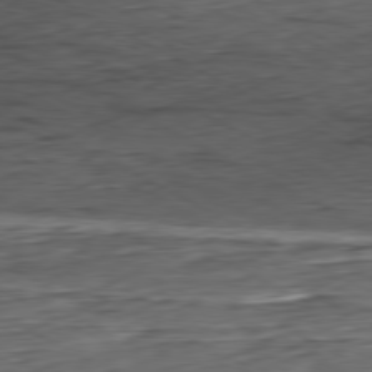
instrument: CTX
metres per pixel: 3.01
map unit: Hpe
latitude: -80.5763
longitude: 21.8044
